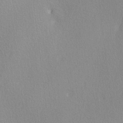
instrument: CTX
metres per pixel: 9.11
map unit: Ave
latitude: 3.2537
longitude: -111.8961
